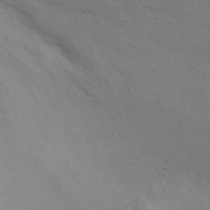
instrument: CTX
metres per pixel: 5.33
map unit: eHh
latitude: 19.7827
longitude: -72.8380
